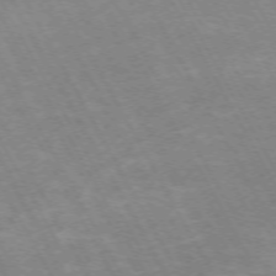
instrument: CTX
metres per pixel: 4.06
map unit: Hpe
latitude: -72.3873
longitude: 10.0283
